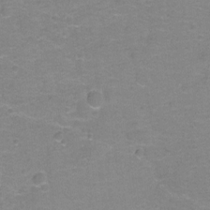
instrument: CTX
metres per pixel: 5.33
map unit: Hto
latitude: -1.1243
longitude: -34.2333
